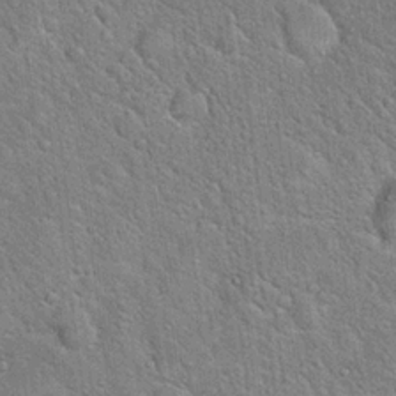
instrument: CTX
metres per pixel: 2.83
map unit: Hto
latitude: 20.2145
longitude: -51.3292
